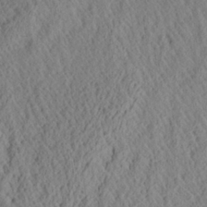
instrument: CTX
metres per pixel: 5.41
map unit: Aa
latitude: 26.6869
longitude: -135.3292
